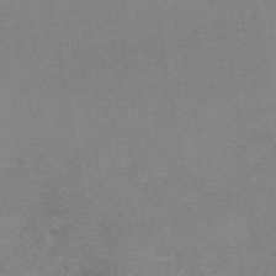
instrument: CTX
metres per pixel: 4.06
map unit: eAb
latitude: 48.9136
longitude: 105.5210
